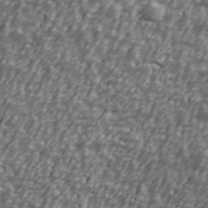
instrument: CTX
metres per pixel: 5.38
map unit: Ave
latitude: 40.6490
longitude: -112.7624
